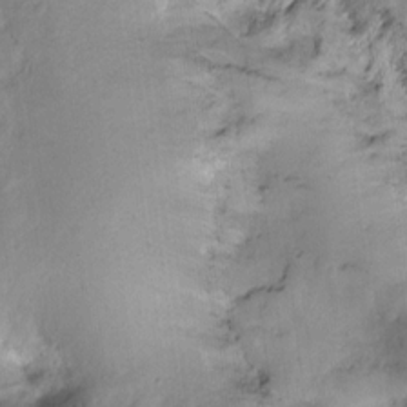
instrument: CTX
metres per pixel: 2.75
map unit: Hto
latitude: -14.4629
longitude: -41.8961
